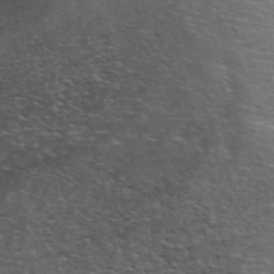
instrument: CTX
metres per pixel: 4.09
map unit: ANa
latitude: 48.6113
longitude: -75.0270
